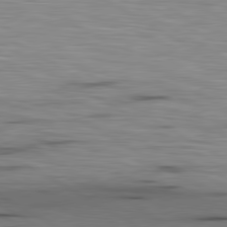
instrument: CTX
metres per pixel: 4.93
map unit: lApd
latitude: 80.5168
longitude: 160.4251
